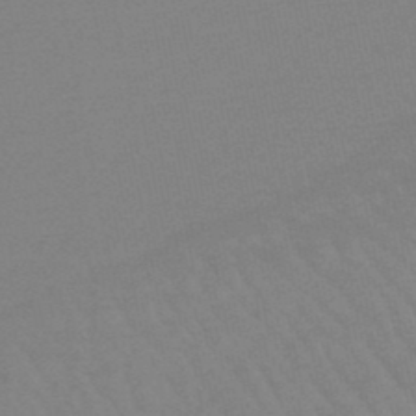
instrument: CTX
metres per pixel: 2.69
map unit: eHb
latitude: -48.4629
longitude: 86.1417
